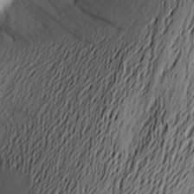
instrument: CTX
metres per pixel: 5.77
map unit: Aa
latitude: 23.7072
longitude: -149.1592
